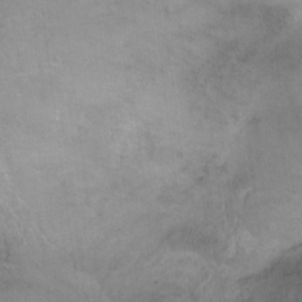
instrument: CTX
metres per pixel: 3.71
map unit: Ht
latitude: 0.1577
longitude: -45.2159
